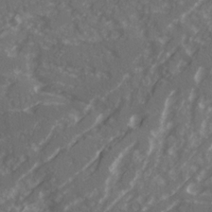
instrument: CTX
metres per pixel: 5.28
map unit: Ave
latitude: 20.5546
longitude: -130.7814
